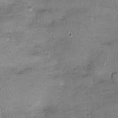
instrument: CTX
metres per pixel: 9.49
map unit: Ht
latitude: -2.4818
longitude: -14.6113
